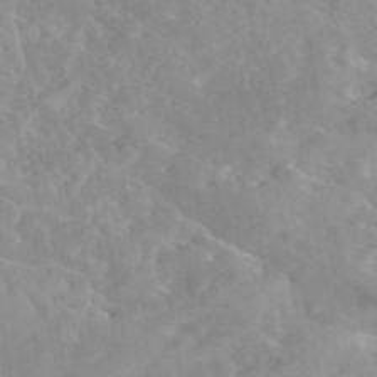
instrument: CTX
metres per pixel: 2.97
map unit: eAb
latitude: 44.9136
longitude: 126.6518
